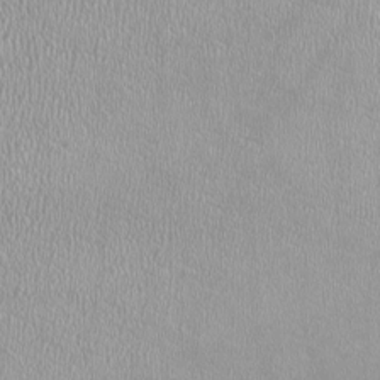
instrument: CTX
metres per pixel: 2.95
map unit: HNhu
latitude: -2.1983
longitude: 0.1039
